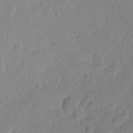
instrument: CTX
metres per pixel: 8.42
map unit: Ht
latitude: -8.6896
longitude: -36.5546
